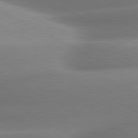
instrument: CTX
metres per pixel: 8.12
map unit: lApd
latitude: 80.4412
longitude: -158.9136
